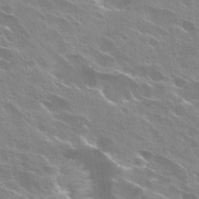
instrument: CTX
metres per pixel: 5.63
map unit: Hto
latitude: 26.9703
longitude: -40.9891
